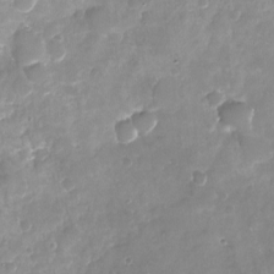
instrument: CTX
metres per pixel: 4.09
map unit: Nhu
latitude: -17.7478
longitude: -58.2145
